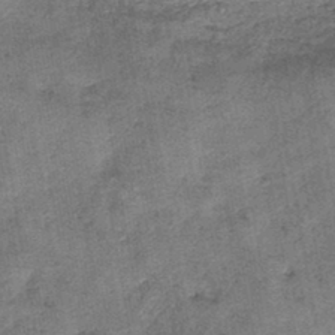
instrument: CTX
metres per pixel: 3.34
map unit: lHb
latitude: -42.1416
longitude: 79.2942
